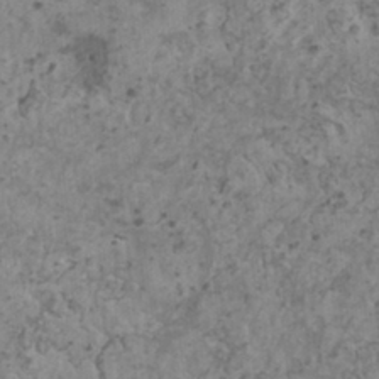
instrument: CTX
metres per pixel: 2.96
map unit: HNhu
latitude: 1.8016
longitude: 3.5777
